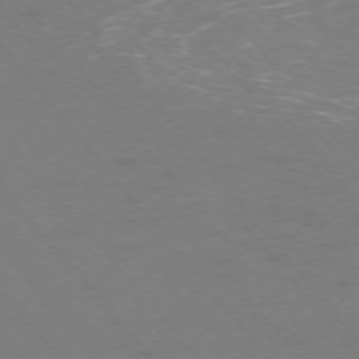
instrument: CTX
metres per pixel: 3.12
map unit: Ap
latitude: -75.7289
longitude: -69.5560
